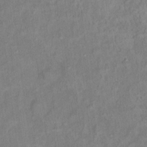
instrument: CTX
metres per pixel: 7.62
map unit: Ht
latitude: 14.6491
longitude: -40.2333
